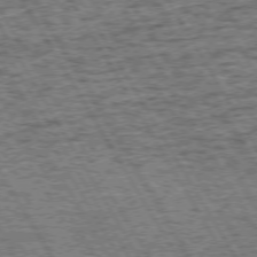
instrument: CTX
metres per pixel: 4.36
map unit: Hpe
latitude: 72.3468
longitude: -127.7261
